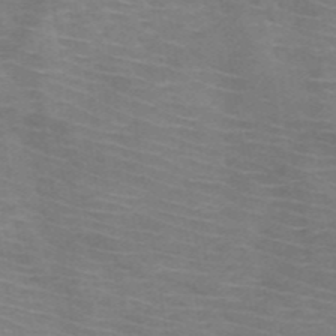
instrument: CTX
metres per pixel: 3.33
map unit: HNb
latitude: -47.8611
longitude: -45.6883
